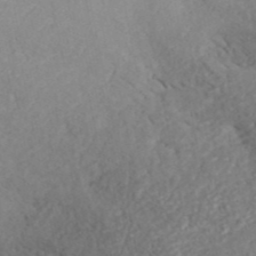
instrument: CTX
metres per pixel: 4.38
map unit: ANa
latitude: 43.3293
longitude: 35.7289
